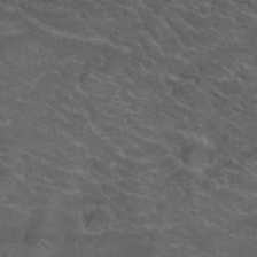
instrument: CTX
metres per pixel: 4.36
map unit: Hto
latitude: 33.4237
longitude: -50.2522
